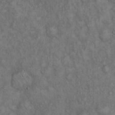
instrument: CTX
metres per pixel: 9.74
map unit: Hto
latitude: 15.5749
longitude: -56.4412
